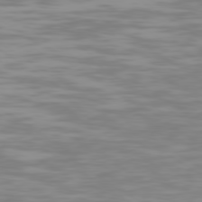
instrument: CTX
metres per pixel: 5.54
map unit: Ap
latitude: -79.6721
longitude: -103.1025
